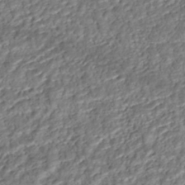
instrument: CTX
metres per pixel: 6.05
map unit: ANa
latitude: -42.5384
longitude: 109.2943
